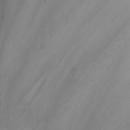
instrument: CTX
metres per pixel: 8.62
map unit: Nhu
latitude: -3.3698
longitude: -72.1956
